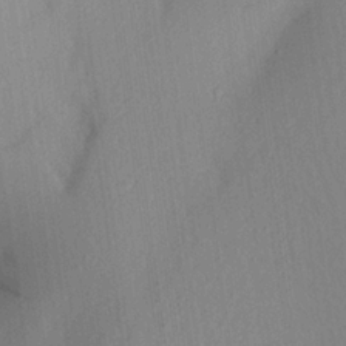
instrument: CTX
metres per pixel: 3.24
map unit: Aa
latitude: 22.6868
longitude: -146.5546
